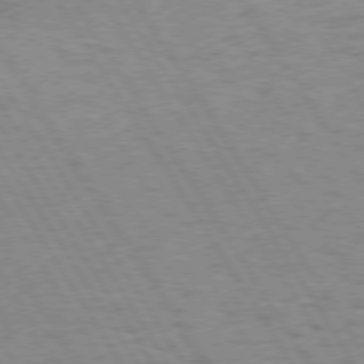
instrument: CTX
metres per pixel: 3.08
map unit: Hpe
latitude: 74.3467
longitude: -135.8016
